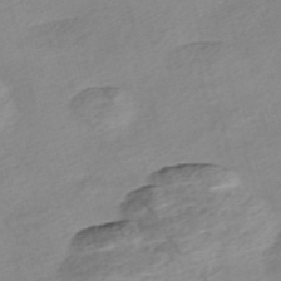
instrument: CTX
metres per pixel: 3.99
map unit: Nve
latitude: -56.5951
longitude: 53.7666
